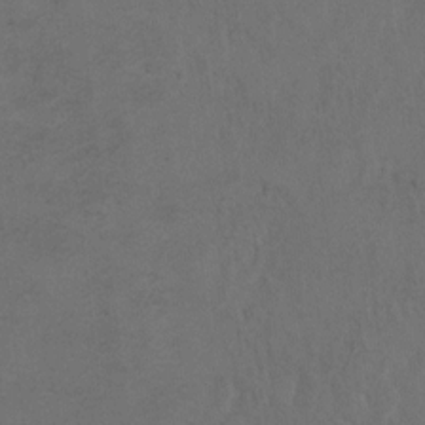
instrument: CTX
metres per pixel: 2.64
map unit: Hto
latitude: 8.2901
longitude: -35.2159
